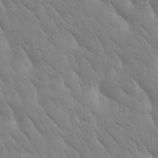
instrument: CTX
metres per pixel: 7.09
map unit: Htu
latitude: -1.2943
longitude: 175.1242
